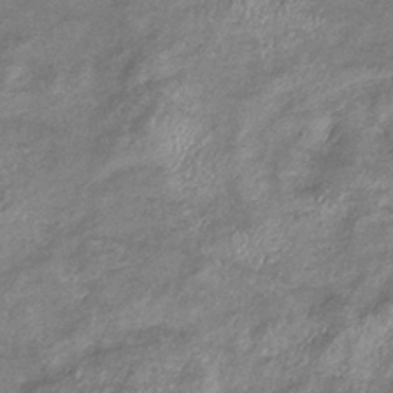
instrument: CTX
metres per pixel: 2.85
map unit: eHb
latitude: -37.1809
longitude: 76.2550
